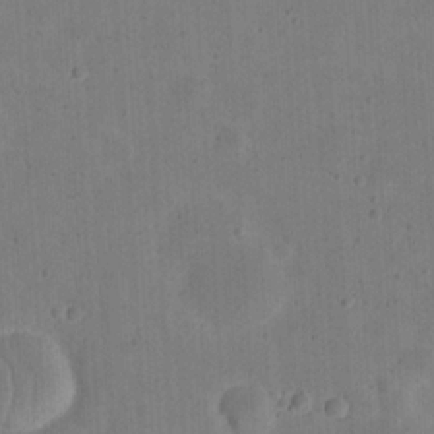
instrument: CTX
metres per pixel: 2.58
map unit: eHh
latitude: 20.7058
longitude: -63.0648
